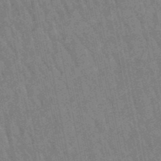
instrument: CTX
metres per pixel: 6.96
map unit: lHb
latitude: -49.1998
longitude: 73.8989
